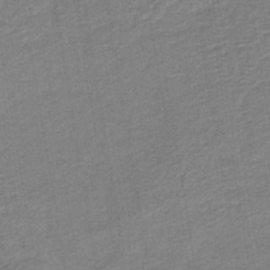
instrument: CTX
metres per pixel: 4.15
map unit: HNb
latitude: -41.3321
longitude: 50.6140
